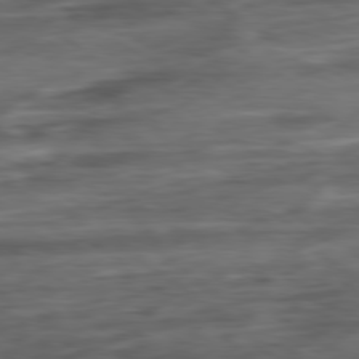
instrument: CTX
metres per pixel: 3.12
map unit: Ap
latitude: -80.6519
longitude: -69.5371
